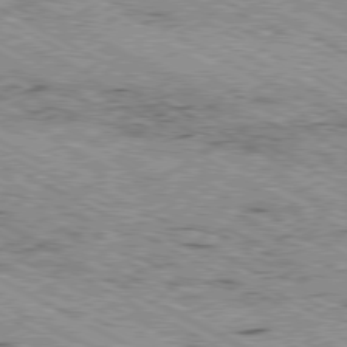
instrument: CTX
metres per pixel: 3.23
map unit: Ap
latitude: -80.4440
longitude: -52.7435
